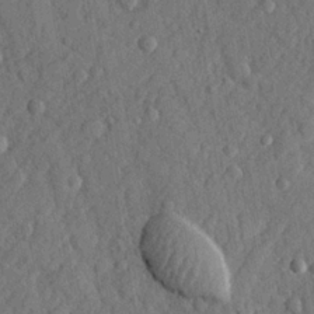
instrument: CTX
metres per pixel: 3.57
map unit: lHvf
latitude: 22.7246
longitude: 143.5777
